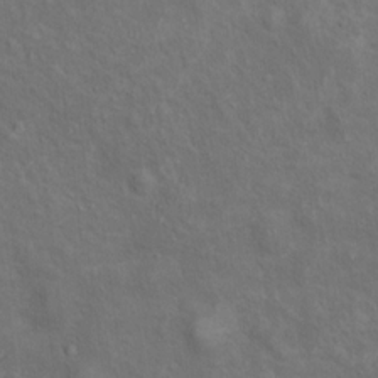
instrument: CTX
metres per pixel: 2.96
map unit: Ht
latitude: 14.0255
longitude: -39.9906
